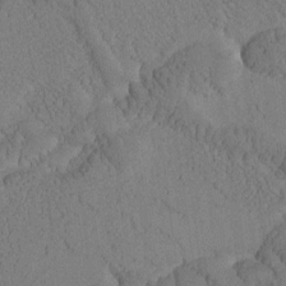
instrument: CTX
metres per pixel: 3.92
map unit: Htu
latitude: -1.1243
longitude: 172.8597
